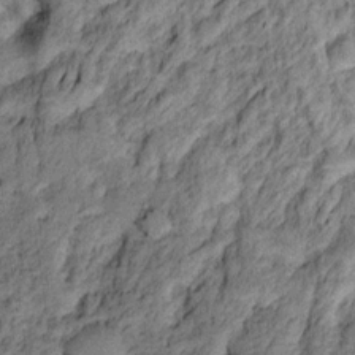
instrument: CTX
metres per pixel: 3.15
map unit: Ht
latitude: 10.0255
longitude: -39.8961
